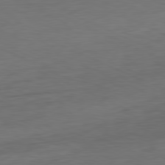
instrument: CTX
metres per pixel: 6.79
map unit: Ap
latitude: -81.4077
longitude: -76.2711
